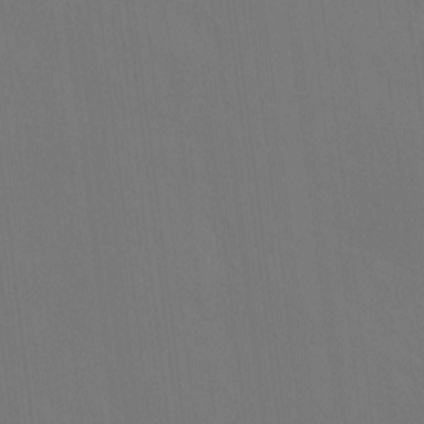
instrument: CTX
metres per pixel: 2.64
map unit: Nve
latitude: -8.7841
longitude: 175.6343
